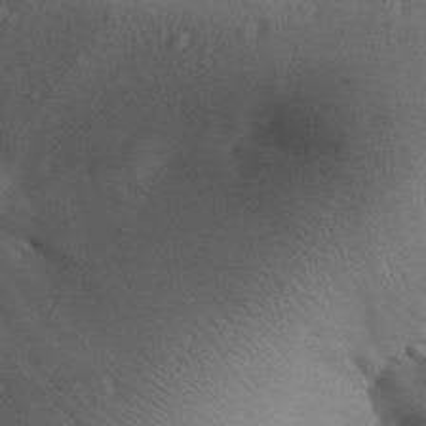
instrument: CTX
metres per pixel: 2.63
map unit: Aa
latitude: 31.8206
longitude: -145.4993
